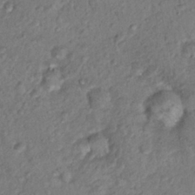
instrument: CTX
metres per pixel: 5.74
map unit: Hto
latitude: 15.0081
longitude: -30.2712
